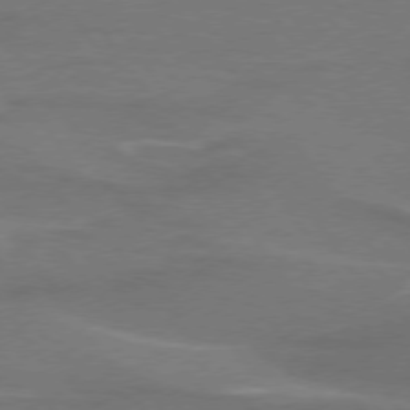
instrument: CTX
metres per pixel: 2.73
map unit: lApd
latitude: 75.0836
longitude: -61.8016
